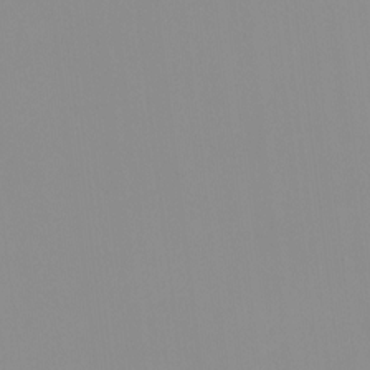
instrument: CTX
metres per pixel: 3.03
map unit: HNhu
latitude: -0.9353
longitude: -6.2522
